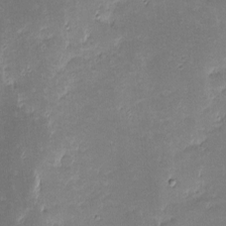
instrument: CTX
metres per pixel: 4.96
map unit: eHh
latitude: -1.5399
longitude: -86.0444
